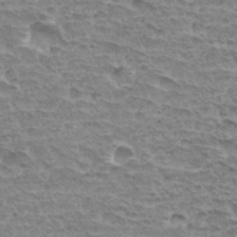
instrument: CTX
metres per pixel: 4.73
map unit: Hto
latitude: 33.4426
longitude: -44.6490
